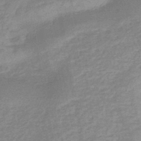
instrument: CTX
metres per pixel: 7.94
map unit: eHb
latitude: -45.5588
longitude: 82.2739
